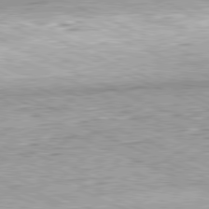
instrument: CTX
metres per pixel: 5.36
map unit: Hpe
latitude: -82.0283
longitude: 10.8786
